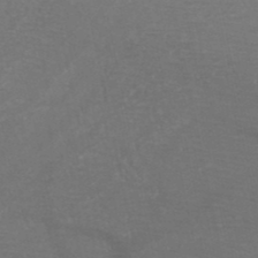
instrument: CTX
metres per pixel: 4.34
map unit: HNb
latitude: -48.9920
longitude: -43.7072
